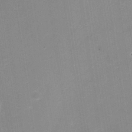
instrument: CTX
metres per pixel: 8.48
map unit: Nhe
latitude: -33.1809
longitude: -87.6316
